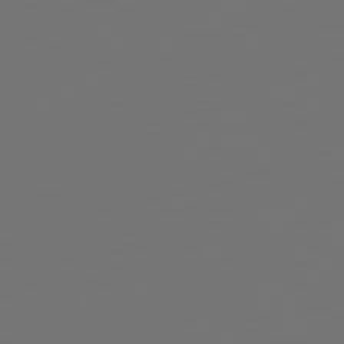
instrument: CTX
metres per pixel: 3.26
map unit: Hpe
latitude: 75.2537
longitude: -124.4979
